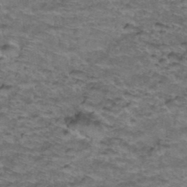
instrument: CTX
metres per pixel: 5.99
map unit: Hto
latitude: 38.4034
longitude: -43.4993
